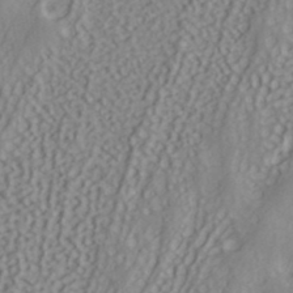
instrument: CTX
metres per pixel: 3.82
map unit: ANa
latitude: 40.6868
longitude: 53.4832
